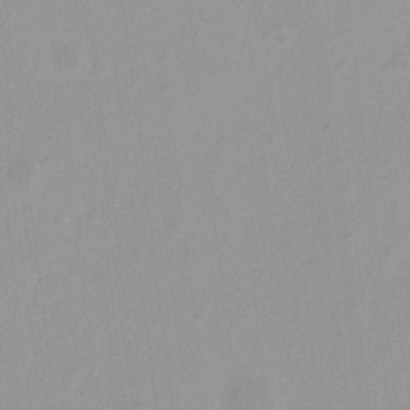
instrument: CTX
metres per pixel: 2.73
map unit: Hto
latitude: -8.2739
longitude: -42.3089
